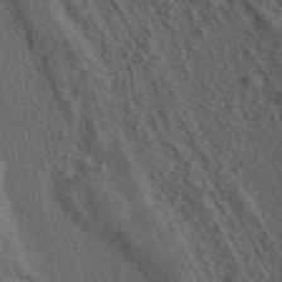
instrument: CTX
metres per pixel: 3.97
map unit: ANa
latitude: 44.8002
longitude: 38.5007
